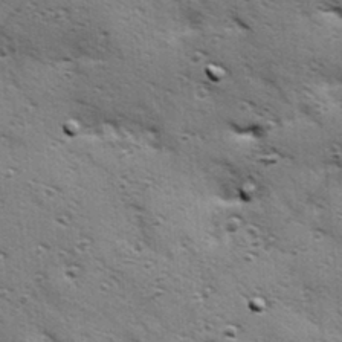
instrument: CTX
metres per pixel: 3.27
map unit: Hve
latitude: 24.0633
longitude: -96.4790
